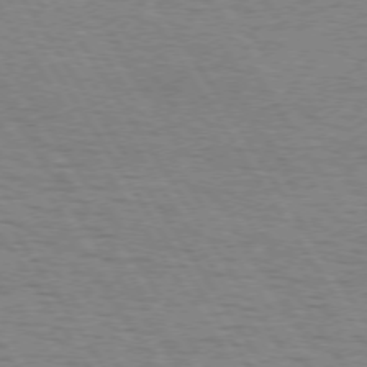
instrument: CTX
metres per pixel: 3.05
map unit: Hpe
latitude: 73.1593
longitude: -143.7828
